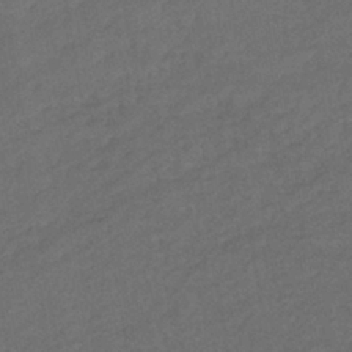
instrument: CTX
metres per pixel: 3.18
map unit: lHb
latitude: -38.8219
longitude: 68.9730
